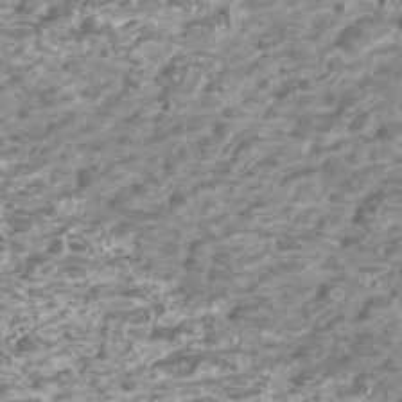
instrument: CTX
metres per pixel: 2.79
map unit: Htu
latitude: 2.4979
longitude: -20.5357
